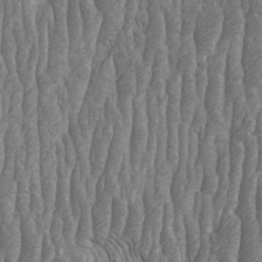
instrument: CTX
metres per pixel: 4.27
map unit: HNhu
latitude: -1.1054
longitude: 13.5399
